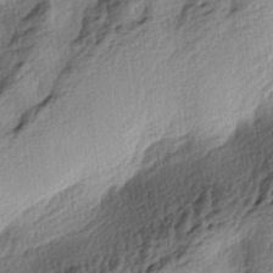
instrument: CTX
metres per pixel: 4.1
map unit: lAa
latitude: -4.6329
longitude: -123.9717
